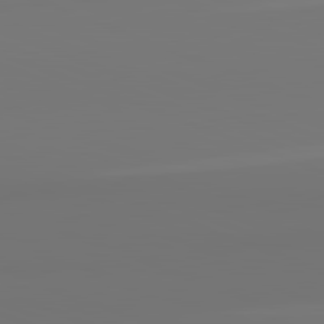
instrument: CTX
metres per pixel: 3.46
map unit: lApd
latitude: 82.4601
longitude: 155.2187
